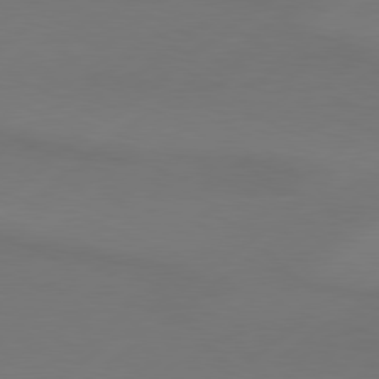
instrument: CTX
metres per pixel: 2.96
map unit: Hpe
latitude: 79.0081
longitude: -131.3860
